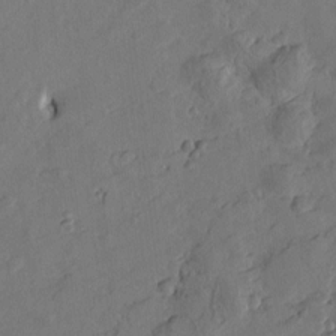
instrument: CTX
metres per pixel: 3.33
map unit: Htu
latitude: -3.1998
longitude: -176.2522
